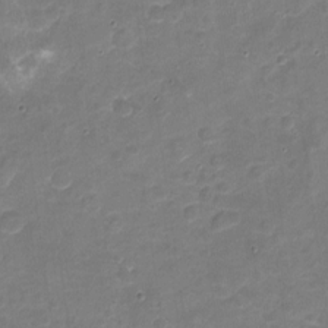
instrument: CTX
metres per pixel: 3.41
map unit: Nhu
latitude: -17.3888
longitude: -56.7624
